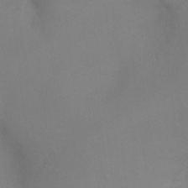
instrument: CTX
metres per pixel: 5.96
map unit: Ht
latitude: -8.2739
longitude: -29.5371
